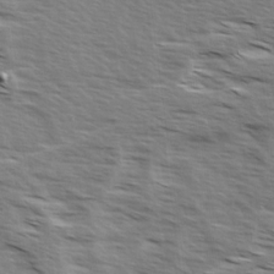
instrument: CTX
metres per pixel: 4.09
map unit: Ave
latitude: 14.5924
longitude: -102.8758
